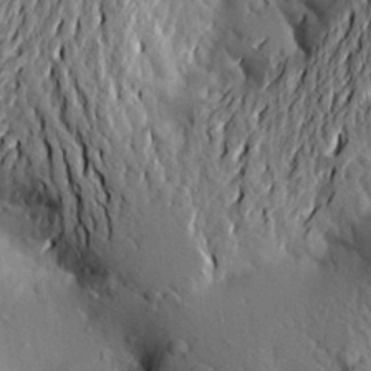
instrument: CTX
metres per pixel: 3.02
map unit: Aa
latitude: 21.7639
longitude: -150.1389
